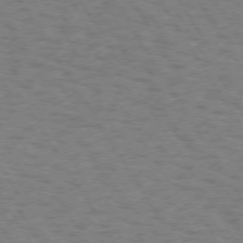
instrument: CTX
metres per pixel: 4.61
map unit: Hpe
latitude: 72.7058
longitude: -129.6505
